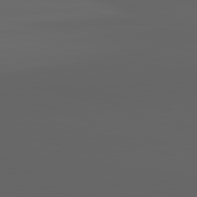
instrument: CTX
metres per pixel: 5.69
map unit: lApd
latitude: 82.9513
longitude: -134.1955
